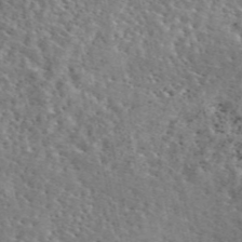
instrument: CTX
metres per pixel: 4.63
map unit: eAb
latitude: 45.4048
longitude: 111.5588
